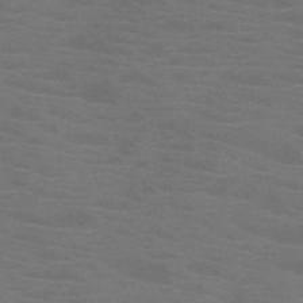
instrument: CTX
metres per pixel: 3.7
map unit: HNb
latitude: -46.1417
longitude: -46.5357
